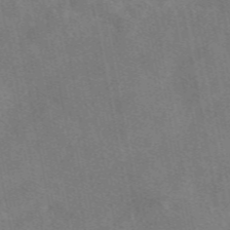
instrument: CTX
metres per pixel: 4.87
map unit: eAb
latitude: 49.1781
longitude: 121.1053
